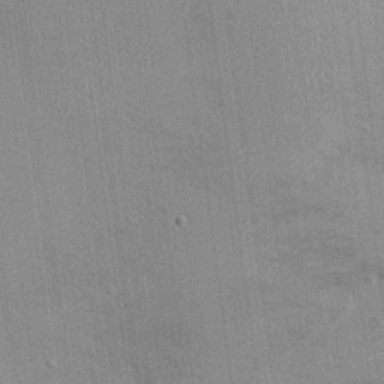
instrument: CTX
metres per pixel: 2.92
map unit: Ht
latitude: -3.3320
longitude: -13.7072
